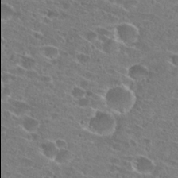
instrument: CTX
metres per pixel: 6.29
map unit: Hto
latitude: 26.1767
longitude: -45.9906
